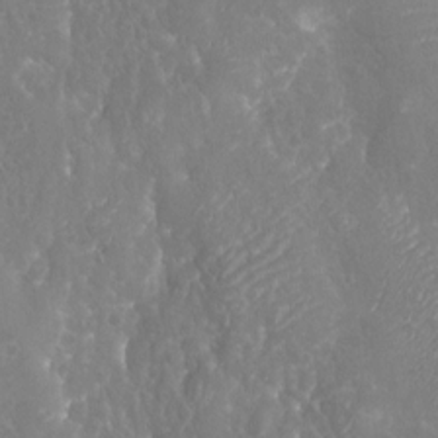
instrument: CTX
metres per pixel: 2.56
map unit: Nhu
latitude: -19.1809
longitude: -58.2334
